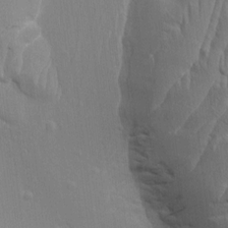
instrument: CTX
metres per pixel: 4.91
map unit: Aa
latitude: 8.7435
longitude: -131.2915
